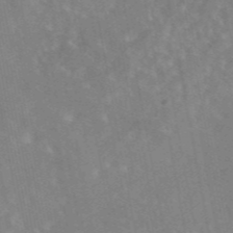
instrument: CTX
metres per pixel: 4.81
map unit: eAb
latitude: 44.8947
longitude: 114.2172
